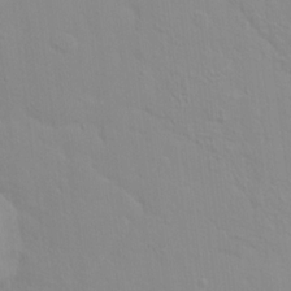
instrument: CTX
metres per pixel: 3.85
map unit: Hto
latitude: 16.2900
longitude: -39.4426
